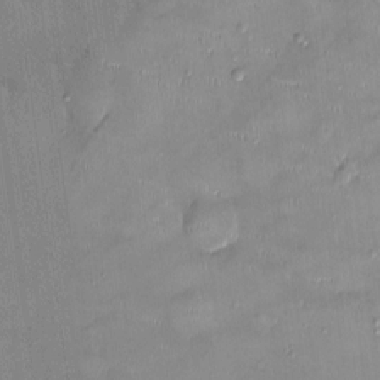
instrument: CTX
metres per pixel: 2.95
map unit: Ht
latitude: -4.7841
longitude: -14.4412
